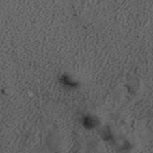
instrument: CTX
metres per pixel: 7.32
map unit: ANa
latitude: 42.3089
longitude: 34.9353
